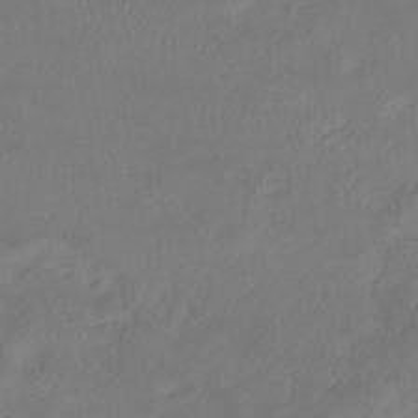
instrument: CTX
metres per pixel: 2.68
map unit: eHb
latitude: -33.3132
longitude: 72.1983
